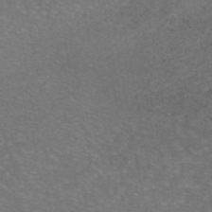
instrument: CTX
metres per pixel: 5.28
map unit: eAb
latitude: 46.7624
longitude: 106.1039
